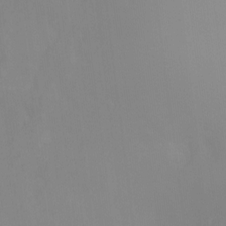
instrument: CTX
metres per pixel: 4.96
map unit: Hto
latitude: -11.2376
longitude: -39.6127
